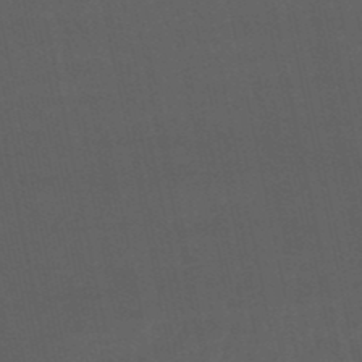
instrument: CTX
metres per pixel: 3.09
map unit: eHb
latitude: -50.5763
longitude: 72.5007
